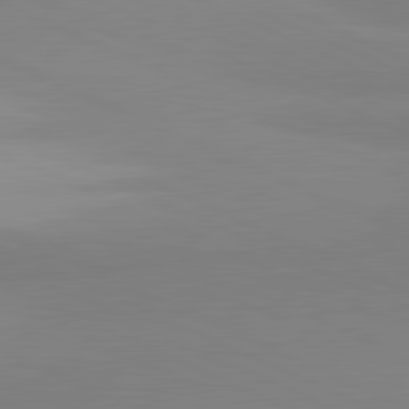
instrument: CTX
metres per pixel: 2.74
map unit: lApd
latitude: 81.5938
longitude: 178.3117
